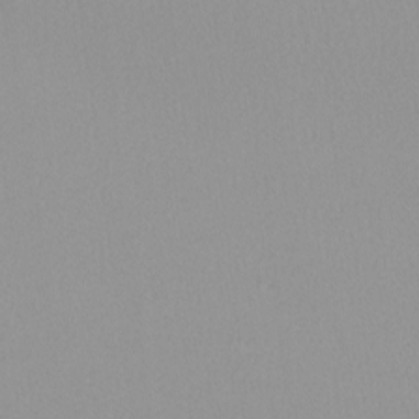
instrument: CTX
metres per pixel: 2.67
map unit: Nhu
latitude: -8.4818
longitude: -94.8002
